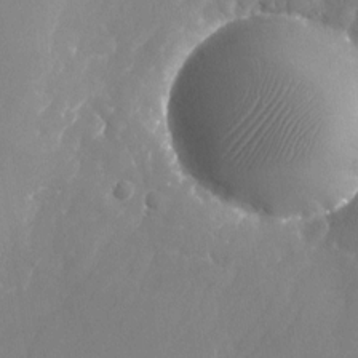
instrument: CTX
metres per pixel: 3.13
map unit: Nhu
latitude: -24.3684
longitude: -70.4790
